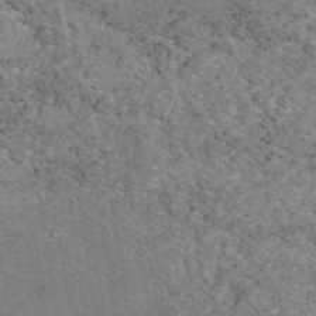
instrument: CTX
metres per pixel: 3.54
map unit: eAb
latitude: 47.3293
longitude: 115.0297
